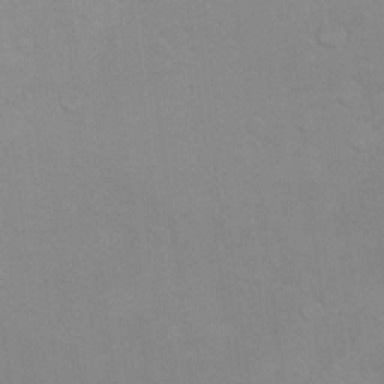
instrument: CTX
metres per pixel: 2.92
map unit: Ht
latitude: 5.7072
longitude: -28.8947
